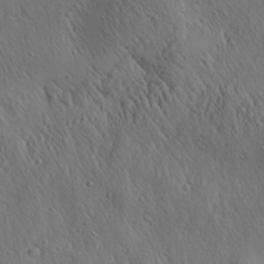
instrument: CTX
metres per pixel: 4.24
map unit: Aa
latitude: 26.2145
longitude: -141.4048
